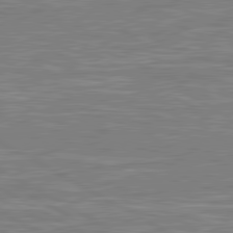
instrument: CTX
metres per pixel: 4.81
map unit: lApd
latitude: 80.8380
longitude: -172.8380
